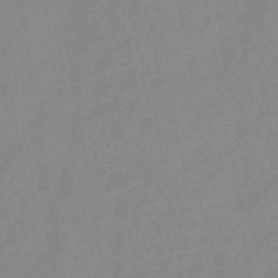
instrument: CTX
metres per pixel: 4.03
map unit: HNb
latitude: -45.7289
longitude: -38.8569
